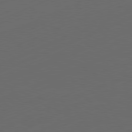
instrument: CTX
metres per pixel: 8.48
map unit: Ap
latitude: -81.4644
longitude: -86.4034
